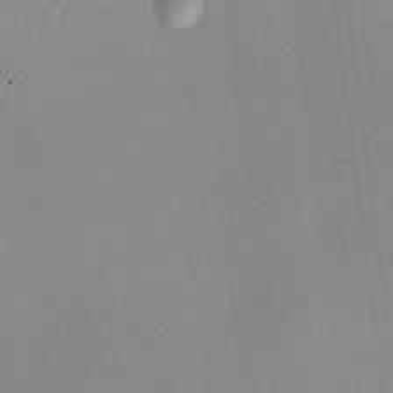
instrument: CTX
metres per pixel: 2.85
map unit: HNhu
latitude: 11.9339
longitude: 11.0864
